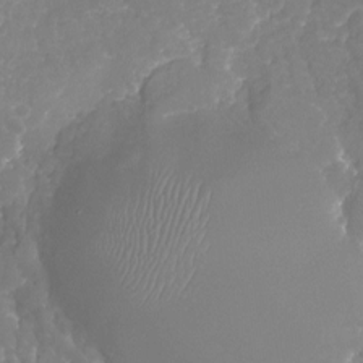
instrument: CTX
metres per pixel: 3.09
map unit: Nhu
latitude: -21.1053
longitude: -58.1200
